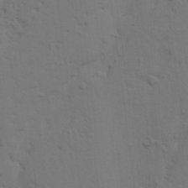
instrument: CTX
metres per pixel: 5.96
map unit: Nhu
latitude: 22.9136
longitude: -73.3860
